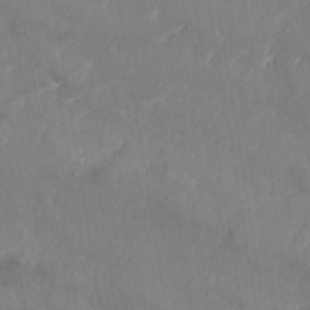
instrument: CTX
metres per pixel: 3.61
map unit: Nhe
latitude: -36.9919
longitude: 138.6708
